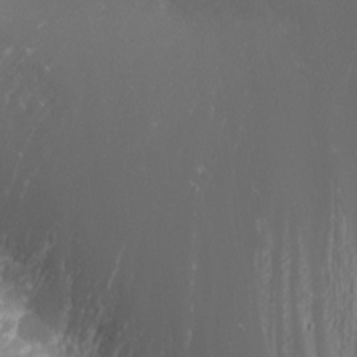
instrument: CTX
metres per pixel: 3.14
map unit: Nhu
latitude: -5.6155
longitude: -87.9150
